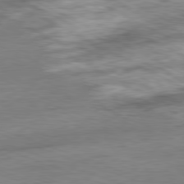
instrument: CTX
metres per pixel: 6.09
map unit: Ap
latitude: -81.2187
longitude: -89.4427
